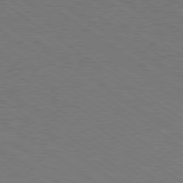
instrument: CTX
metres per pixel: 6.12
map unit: Hpe
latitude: 78.0633
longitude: 179.7099
